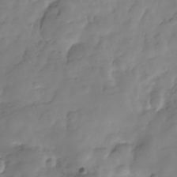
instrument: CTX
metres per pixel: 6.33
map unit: Hve
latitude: -29.5399
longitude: 91.7478
